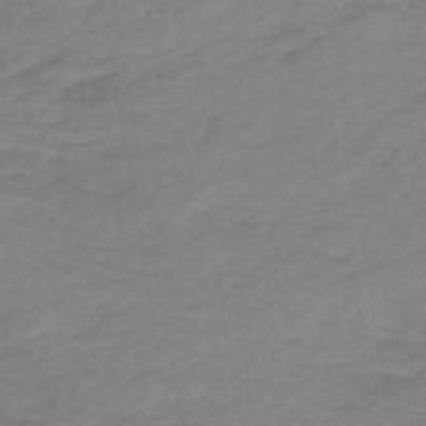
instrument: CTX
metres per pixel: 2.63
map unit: HNb
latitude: -46.7652
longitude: -38.7813
